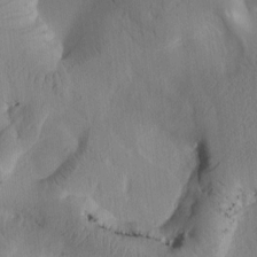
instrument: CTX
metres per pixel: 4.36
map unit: Htu
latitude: -2.9163
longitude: 168.4629
